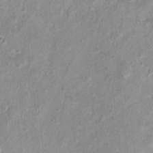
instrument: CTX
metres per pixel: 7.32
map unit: Nhu
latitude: 1.3103
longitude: -15.3860
